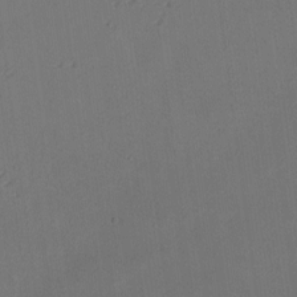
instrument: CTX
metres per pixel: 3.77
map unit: Nhu
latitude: 0.1955
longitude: -77.1214
